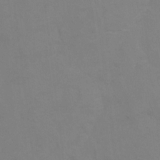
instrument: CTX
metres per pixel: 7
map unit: Hto
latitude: 7.3860
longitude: -35.6694
